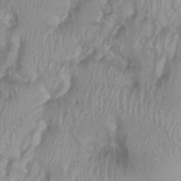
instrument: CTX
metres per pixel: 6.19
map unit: Htu
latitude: 3.6505
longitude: -21.7450
